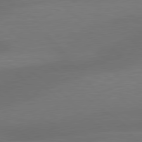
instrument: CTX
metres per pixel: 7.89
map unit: lApd
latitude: 79.5749
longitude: -89.5372
